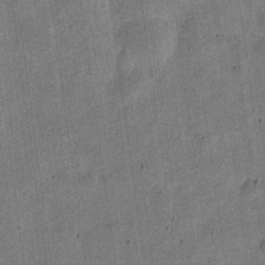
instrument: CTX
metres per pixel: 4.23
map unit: Nve
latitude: -23.9556
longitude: 106.5196
